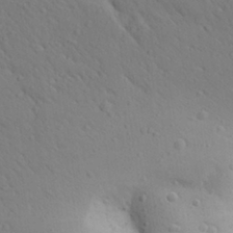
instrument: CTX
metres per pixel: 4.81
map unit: Aa
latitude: 25.8583
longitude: -148.1767
